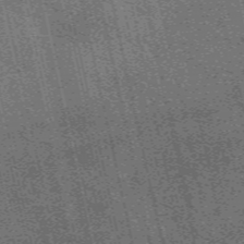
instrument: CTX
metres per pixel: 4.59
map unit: eAb
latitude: 51.1214
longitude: 110.4062
